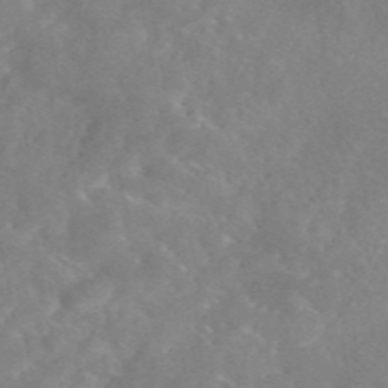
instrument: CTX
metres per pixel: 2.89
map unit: eAb
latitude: 45.5182
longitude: 126.0094
